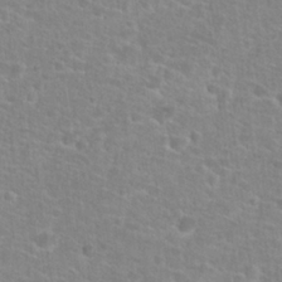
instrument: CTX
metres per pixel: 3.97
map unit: Hto
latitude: 25.3292
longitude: -48.7057
